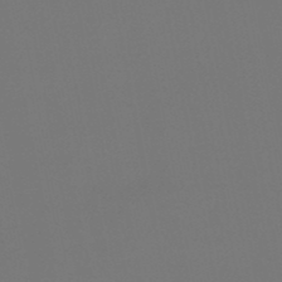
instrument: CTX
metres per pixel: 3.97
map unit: eHb
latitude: -47.7666
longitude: 86.2551
